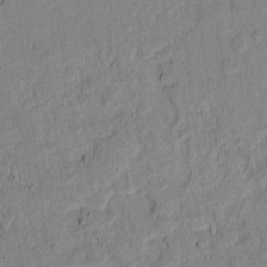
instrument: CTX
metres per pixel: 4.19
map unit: lAvf
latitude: 6.9325
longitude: 168.8786
